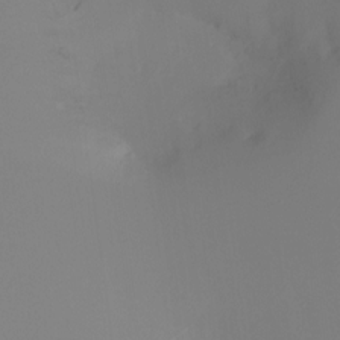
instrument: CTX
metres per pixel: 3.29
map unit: Ht
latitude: -17.8423
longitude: -46.5357
